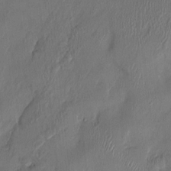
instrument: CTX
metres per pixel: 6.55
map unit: HNhu
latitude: 3.8394
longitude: -6.9892
